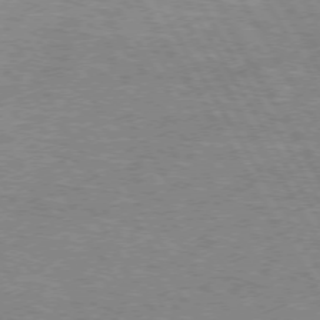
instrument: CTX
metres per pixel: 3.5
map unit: lApd
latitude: 72.7436
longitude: -56.9135
